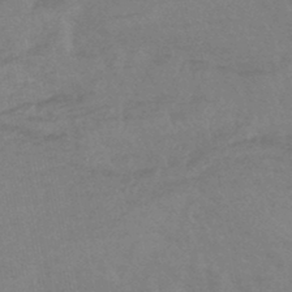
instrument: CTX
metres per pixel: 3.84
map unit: lHb
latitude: -43.2942
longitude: 80.8786
